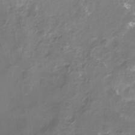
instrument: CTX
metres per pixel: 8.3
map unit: Nhu
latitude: -14.4251
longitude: -59.1025
